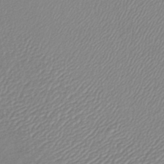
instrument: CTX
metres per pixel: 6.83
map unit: lHb
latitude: -41.4454
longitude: 61.7856
